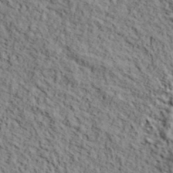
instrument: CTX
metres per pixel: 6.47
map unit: lHvf
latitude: 39.3293
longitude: -87.4615
